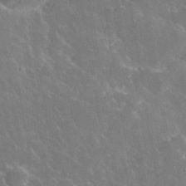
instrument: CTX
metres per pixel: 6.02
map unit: lHvf
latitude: 36.0633
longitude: -92.3467
